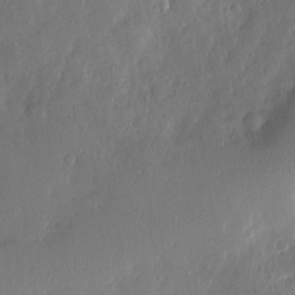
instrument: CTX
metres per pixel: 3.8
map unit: Nve
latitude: -9.3321
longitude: 173.0864
